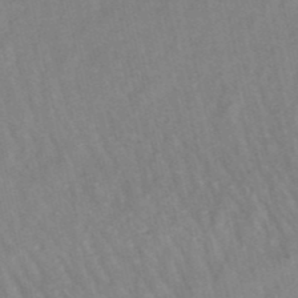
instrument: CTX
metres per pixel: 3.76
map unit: lHb
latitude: -48.9920
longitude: 73.0486
